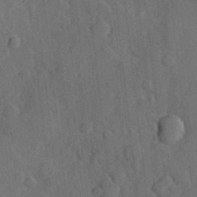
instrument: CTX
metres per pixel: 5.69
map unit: Hve
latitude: 24.8946
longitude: 149.1054
